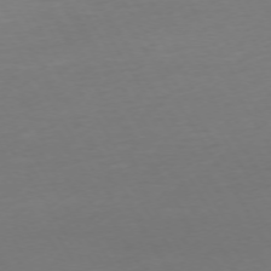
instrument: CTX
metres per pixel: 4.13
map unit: Ap
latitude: -74.6897
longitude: -68.5168
